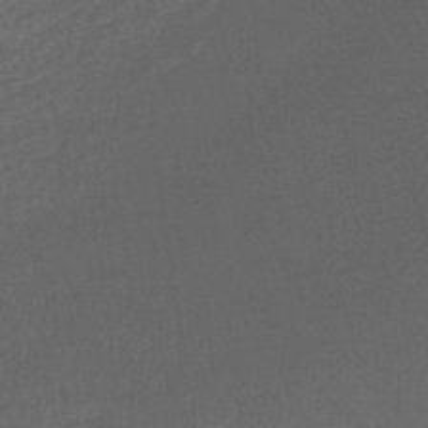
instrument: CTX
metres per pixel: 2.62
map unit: eHb
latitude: -42.2928
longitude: 84.5384
